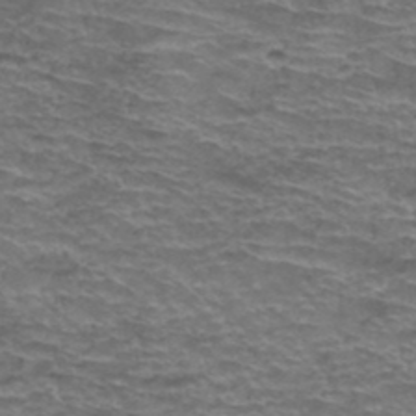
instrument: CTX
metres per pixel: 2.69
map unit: Hto
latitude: 38.3278
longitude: -42.1767
